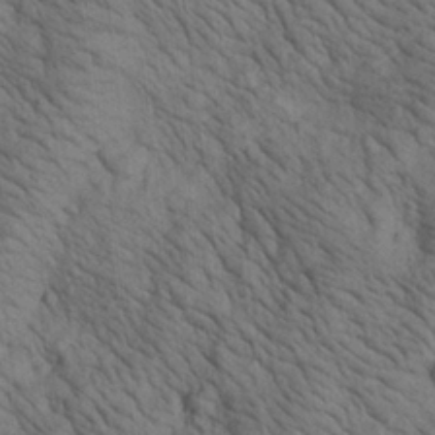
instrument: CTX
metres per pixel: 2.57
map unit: lAa
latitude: 22.2333
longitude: -138.7246
